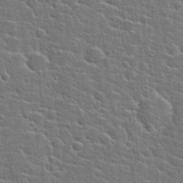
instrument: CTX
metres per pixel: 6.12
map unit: Hto
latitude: 22.8758
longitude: -44.4601
